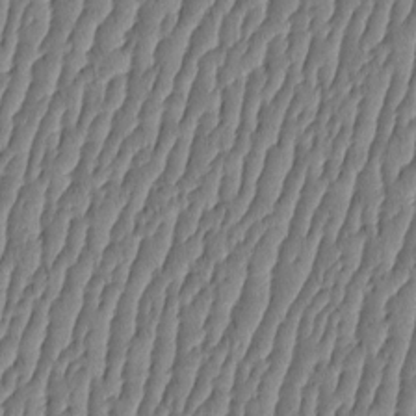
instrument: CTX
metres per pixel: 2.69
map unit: HNhu
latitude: -3.9178
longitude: 14.0472
